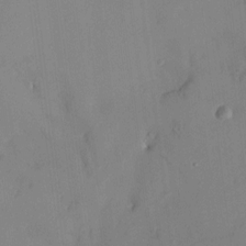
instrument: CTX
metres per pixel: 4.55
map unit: HNhu
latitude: 7.6694
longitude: 3.2942
